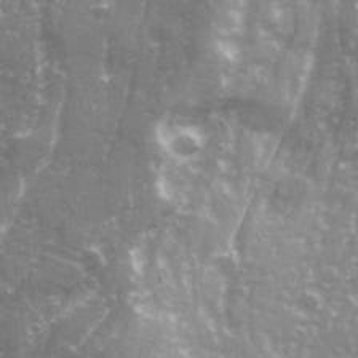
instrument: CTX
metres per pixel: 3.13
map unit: Ave
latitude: 21.2915
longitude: -132.7057
